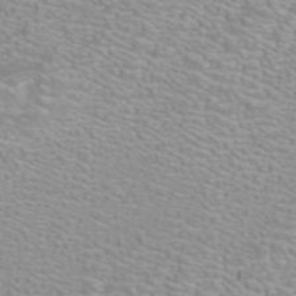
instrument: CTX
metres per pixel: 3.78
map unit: ANa
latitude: 39.8394
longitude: 23.3888
